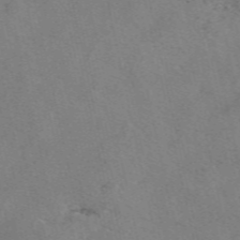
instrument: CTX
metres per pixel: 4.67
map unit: eAb
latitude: 50.4601
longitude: 109.0108
